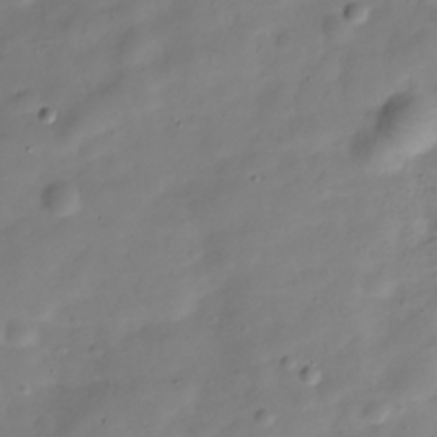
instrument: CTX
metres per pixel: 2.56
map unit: Hve
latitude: -29.8611
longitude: 94.6896
